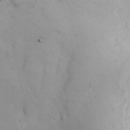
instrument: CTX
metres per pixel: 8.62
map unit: Nhu
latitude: 20.4223
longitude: -72.7625
